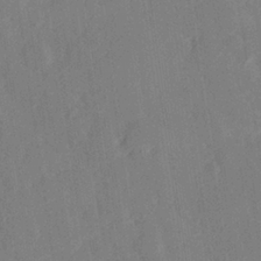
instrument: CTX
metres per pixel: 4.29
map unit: Hve
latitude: 27.0459
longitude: 145.1242
